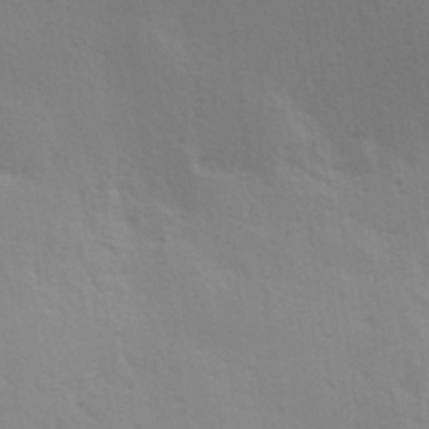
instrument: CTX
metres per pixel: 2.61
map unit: Hve
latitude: 18.8380
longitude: 149.4077
